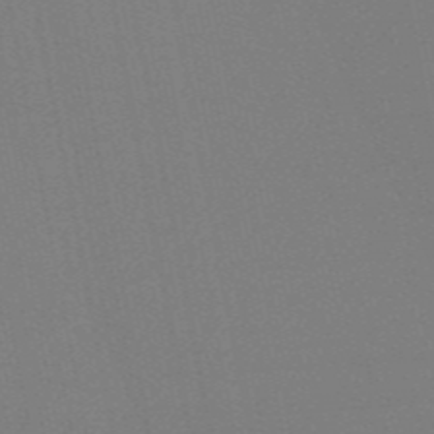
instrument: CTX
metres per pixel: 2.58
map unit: HNb
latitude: -54.8408
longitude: -39.3482
